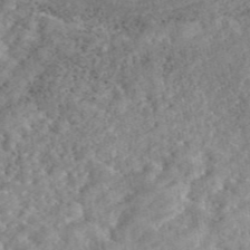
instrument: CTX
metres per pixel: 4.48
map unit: eAb
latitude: 45.5371
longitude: 128.0094
